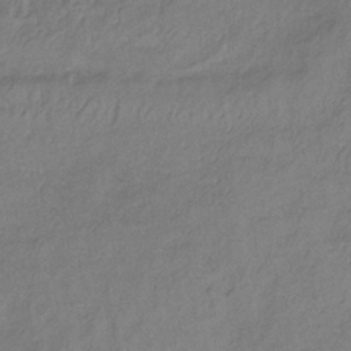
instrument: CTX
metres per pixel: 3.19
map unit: lHb
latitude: -34.6896
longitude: 69.2187
